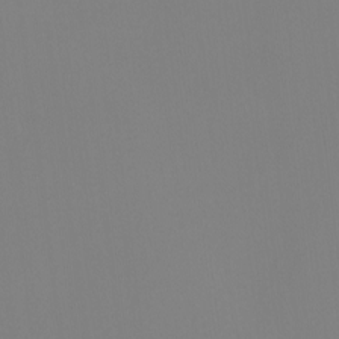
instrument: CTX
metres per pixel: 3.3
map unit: Nhu
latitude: -8.8597
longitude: -94.9136
